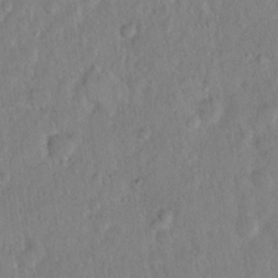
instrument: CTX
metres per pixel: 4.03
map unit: Hto
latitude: 13.5938
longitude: -37.2726
